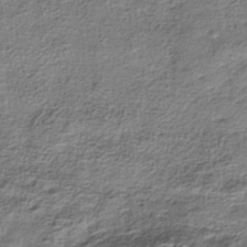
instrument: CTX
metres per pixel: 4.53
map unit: HNhu
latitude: -39.8423
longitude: 107.4455
